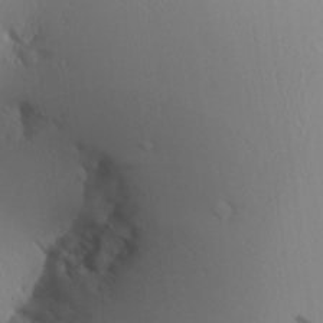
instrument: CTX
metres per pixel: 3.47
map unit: Aa
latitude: 24.3089
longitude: -135.8205
